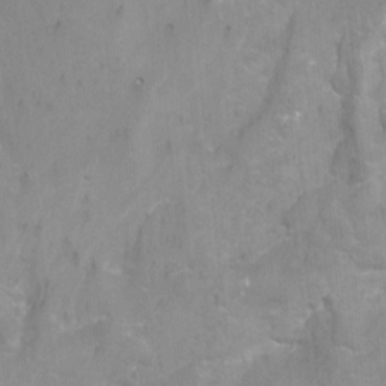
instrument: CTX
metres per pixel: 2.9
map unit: Hto
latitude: -7.3887
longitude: -51.5371
